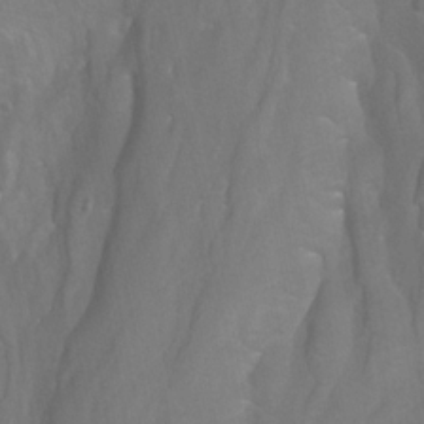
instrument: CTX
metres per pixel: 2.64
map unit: Ht
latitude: -4.1794
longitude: -62.5168
